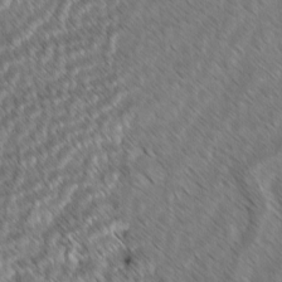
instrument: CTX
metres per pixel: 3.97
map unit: lAvf
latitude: -2.4628
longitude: -114.1577
